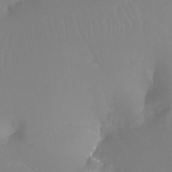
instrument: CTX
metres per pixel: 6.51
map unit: Htu
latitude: -12.8219
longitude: -47.7261
